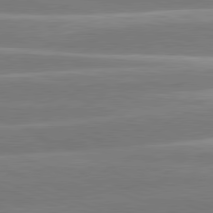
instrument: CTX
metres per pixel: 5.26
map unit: lApd
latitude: 80.9892
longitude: -131.6694
